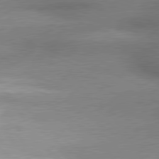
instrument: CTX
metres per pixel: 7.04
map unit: lApd
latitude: 79.9150
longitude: -166.7624
